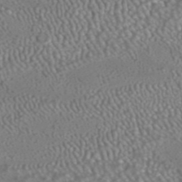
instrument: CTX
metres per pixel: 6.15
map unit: ANa
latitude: 42.2145
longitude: 23.7100
